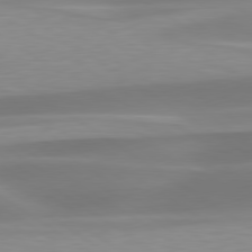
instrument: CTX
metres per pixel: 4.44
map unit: lApd
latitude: 79.5938
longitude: -92.6301
